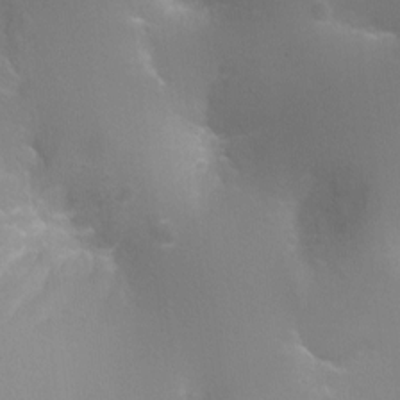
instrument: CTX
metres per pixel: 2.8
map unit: Ht
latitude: -3.1809
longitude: -25.5749
